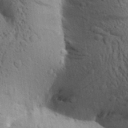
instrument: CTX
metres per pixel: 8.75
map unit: Aa
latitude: 25.7260
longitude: -148.8380
